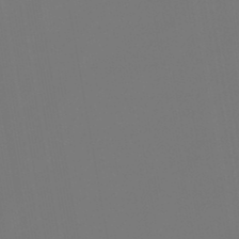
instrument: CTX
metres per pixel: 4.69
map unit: lHb
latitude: -47.0297
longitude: 71.2187
